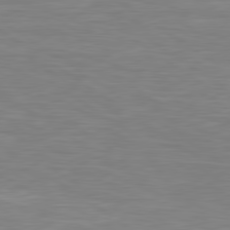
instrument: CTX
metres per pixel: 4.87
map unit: Hpe
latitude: 79.4238
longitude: -127.5749
